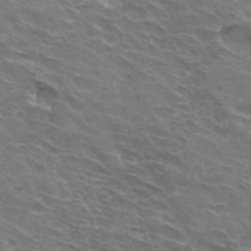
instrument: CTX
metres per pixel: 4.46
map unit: Hto
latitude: 32.5546
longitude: -43.2537
